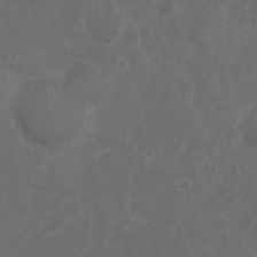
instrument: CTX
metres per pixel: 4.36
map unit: Nhu
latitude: 3.3104
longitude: -15.0837
